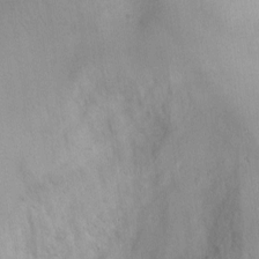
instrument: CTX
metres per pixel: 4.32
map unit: Ht
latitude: -4.9541
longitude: -19.4993
